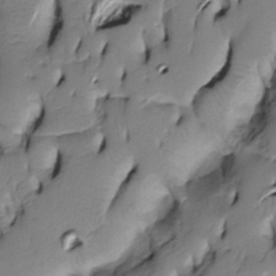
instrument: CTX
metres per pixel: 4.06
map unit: Htu
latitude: -5.2376
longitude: 150.5195
